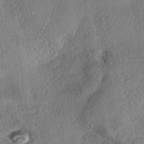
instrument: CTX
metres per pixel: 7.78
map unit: eHh
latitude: -41.5210
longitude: 121.3887
